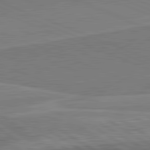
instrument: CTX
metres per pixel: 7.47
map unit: lApd
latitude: 81.8961
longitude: 140.8408
